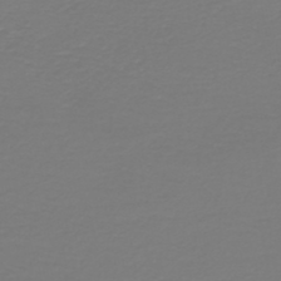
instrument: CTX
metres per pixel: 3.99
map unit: HNb
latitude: -46.5384
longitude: 54.1795
